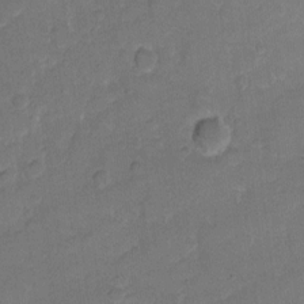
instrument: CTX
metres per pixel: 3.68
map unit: eHh
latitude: 9.4427
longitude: -64.1578
